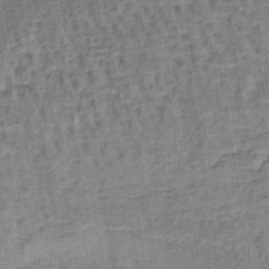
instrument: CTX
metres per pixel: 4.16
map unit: lHb
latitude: -40.8975
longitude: 57.8233
